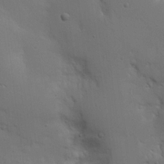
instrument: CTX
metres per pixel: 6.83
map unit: Nhu
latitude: 16.2900
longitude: -78.3656
